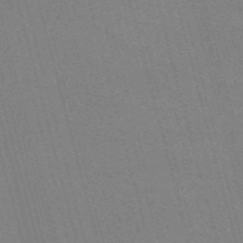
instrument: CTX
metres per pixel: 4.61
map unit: Nve
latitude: -58.0094
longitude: 62.6707
